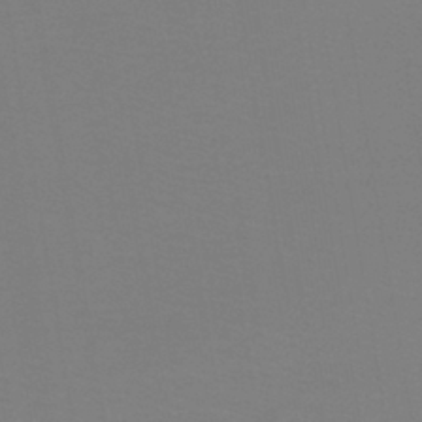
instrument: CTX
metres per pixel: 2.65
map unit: lHb
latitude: -41.1998
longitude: 52.6707
